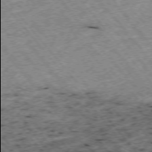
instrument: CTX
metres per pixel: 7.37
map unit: Hpe
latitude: -75.5022
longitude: -17.9906
